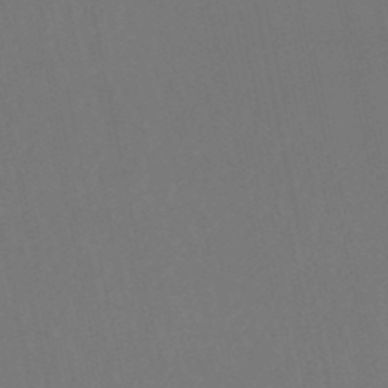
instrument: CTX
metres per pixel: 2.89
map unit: eHb
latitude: -50.7463
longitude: 69.4832
